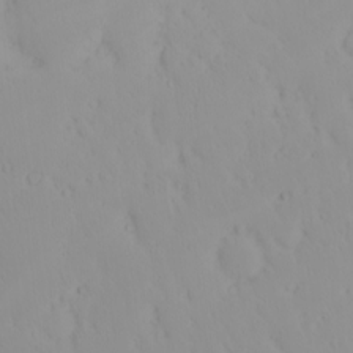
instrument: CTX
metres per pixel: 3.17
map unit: eHh
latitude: -1.7100
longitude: 20.2361
